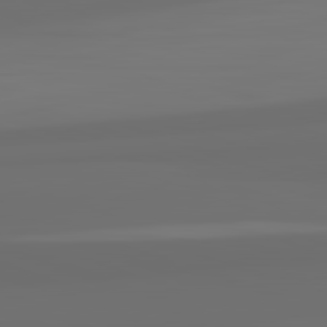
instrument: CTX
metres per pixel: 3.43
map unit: lApd
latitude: 82.6490
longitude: 163.6722
